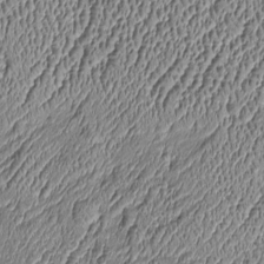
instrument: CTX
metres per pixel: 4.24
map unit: Htu
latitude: -6.6140
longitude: 156.8219
